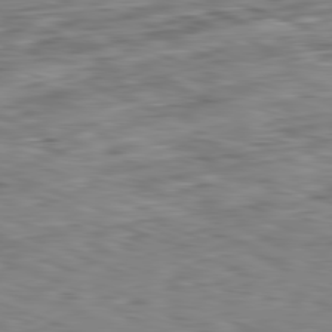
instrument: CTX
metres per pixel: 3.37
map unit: Ap
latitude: -82.0283
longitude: -70.1578
